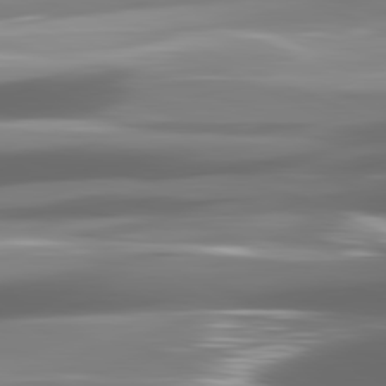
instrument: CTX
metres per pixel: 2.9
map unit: lApd
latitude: 81.6127
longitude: -146.8002
